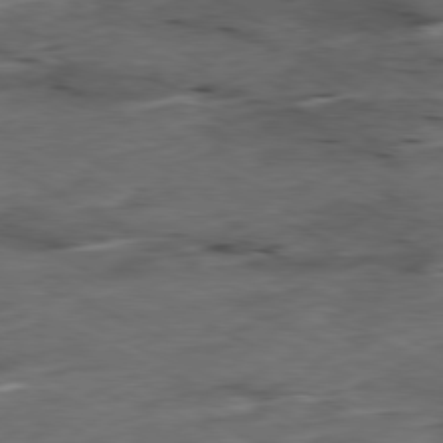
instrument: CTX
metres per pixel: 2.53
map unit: Ap
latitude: -79.3320
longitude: -68.3656
